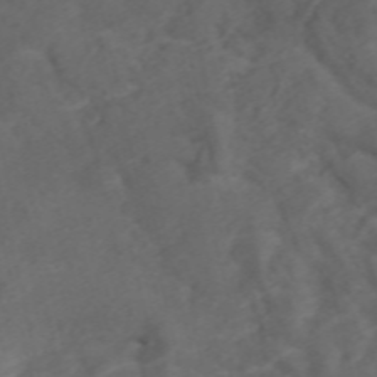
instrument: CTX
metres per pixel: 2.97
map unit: ANa
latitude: 42.5735
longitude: 33.3132
